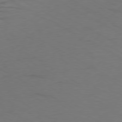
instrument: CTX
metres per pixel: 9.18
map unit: Ap
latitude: -79.4454
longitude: -57.1403
